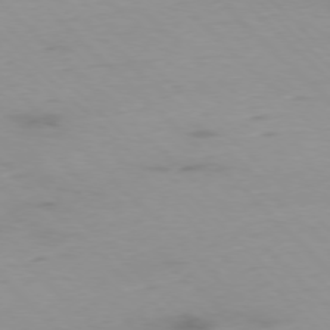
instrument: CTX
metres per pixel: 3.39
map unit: Ap
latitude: -77.3132
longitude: -91.0836
